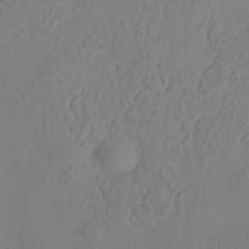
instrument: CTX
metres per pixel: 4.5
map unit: Hve
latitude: -33.3699
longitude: 92.5385
